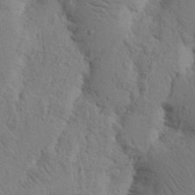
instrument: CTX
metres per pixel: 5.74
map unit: Nhu
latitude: 16.0633
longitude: -75.6505
